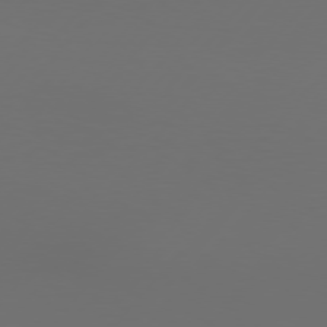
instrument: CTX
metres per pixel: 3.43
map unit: Hpe
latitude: 75.9528
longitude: -129.0458
